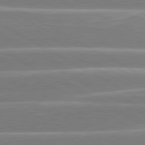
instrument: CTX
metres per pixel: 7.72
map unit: lApd
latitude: 80.7057
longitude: -128.6490
